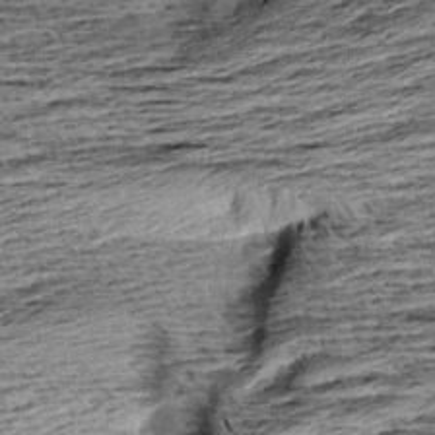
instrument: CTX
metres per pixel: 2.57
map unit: Aa
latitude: 8.1956
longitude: -138.1956
